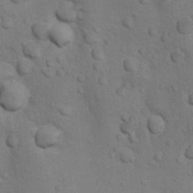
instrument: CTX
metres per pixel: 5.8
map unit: Nhu
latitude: 7.5371
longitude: -24.1388
